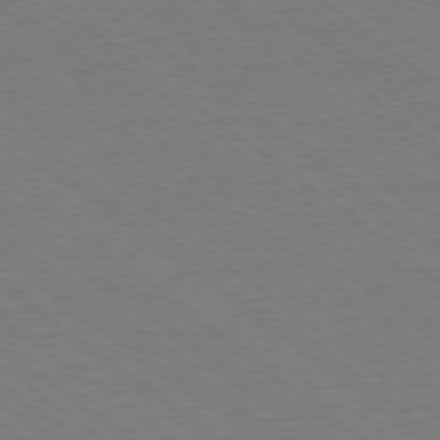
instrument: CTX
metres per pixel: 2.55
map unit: Ap
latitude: -78.9163
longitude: -83.6127
